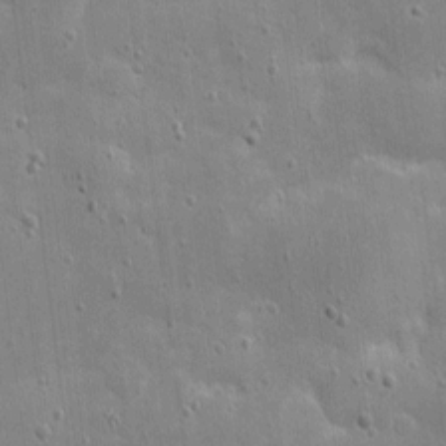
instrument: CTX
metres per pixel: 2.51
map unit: eHh
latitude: 4.4223
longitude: -70.8758
